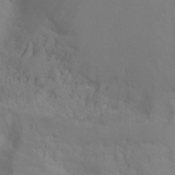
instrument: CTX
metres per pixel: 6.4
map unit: Ht
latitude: -3.1053
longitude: -25.0647
